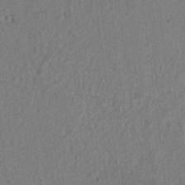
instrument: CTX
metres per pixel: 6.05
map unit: lAvf
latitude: 7.4237
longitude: 164.9731
